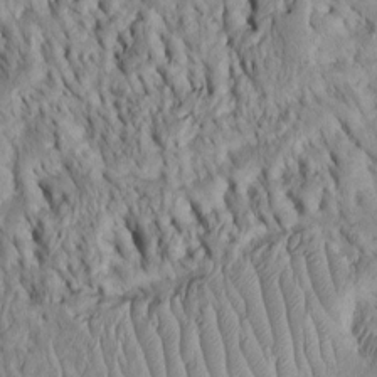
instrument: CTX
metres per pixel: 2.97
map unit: Htu
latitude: -5.8800
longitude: 153.3698
